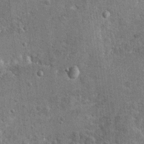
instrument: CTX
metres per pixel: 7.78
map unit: Hto
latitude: 11.6694
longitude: -36.2333
